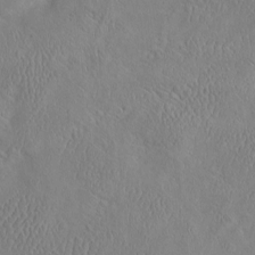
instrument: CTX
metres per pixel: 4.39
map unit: eHh
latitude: -3.3698
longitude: 19.3888
